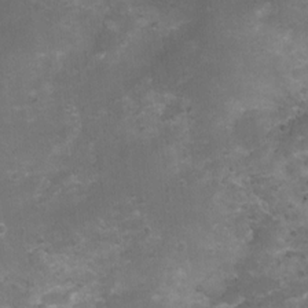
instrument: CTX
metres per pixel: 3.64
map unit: Nhu
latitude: 3.3670
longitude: -17.1592
